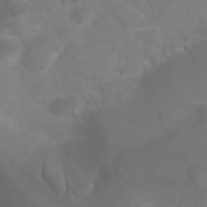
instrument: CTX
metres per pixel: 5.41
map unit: Nhu
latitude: 27.1970
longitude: -55.3670
